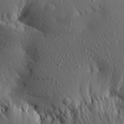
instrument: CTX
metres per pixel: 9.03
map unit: Aa
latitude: 27.7072
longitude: -144.7435
